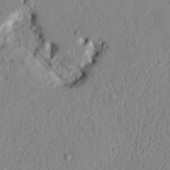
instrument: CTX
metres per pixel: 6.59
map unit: Nhu
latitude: 21.0837
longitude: -77.7638
